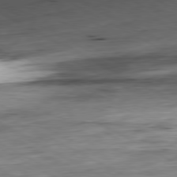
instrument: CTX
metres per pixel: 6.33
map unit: Ap
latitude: -80.7652
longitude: -83.5182
